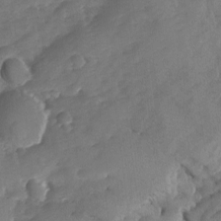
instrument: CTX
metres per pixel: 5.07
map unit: Ave
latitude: -7.8044
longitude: -117.1781
